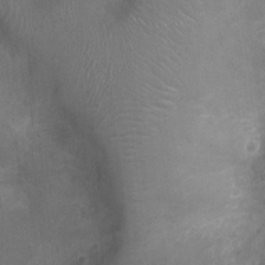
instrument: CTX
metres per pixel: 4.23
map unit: Ht
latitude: -3.6344
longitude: -15.8206
